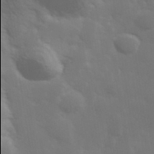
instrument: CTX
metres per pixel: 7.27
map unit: Hve
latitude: 33.3104
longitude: 150.0094
